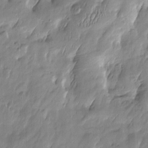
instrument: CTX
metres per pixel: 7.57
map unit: Htu
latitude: -6.5573
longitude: 175.1998
